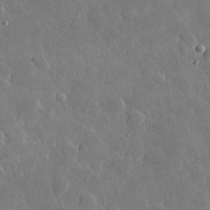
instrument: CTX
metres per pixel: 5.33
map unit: lHvf
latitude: 33.1781
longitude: -87.3293
